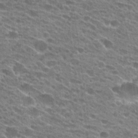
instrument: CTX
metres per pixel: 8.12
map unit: Hto
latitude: 24.7624
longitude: -42.4034
